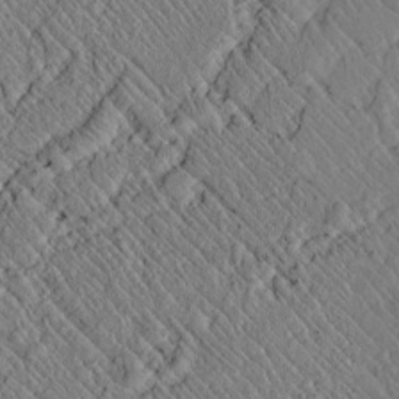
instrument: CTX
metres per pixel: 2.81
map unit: lAvf
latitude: 7.1781
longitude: 159.2375
